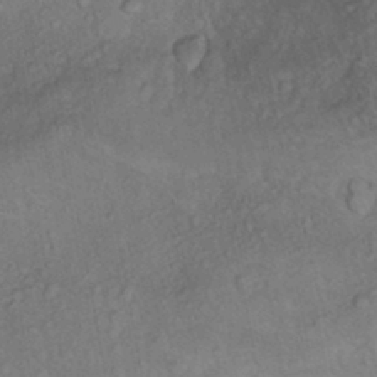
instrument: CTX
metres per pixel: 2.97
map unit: Hto
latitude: 12.2523
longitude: -36.2334
